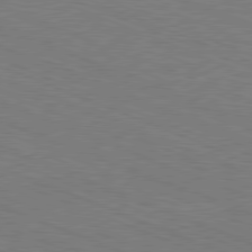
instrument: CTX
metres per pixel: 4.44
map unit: Hpe
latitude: -81.9178
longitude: 17.0109
